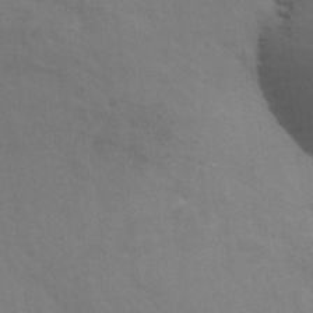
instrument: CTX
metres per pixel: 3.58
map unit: Nhu
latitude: 28.1578
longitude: -54.5735
